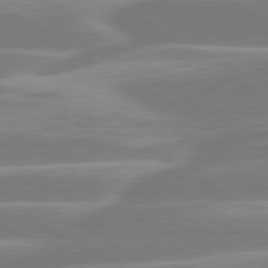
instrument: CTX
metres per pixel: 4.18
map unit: lApd
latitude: 80.8758
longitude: -128.5357
